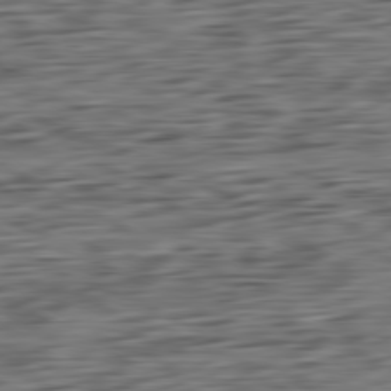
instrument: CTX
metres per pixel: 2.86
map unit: Ap
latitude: -80.8975
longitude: -96.4601
